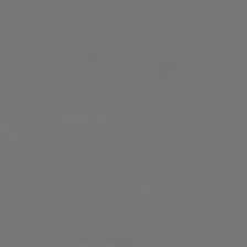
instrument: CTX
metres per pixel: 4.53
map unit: Hpe
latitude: 76.1577
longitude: -134.4223
